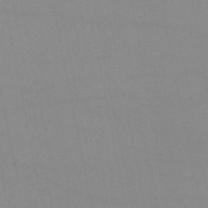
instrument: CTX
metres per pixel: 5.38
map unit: lHb
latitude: -44.5952
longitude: 76.7841
